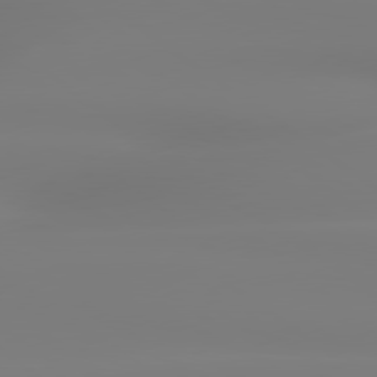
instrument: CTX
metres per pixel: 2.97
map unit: lApd
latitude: 79.4805
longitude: -136.1389
